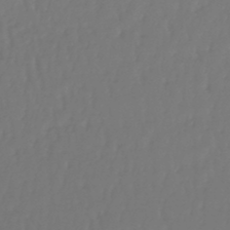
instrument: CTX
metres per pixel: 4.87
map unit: lHb
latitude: -47.1431
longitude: 61.8044
